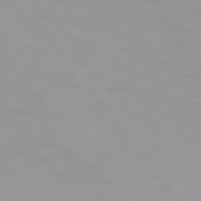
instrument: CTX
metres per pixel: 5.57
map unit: Hpe
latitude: 74.4790
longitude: -129.0269
